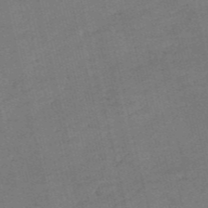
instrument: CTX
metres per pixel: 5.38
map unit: eHh
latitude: -55.1242
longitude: -89.3104
